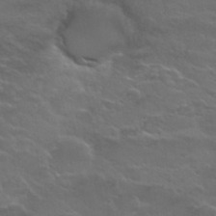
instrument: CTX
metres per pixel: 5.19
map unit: Nhu
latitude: 29.8205
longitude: -50.4601
